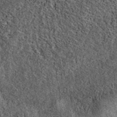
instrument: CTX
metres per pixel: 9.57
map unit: eAb
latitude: 38.4412
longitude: 108.5196
